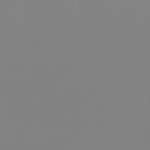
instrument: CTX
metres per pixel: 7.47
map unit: lHb
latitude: -44.8597
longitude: 79.1431
